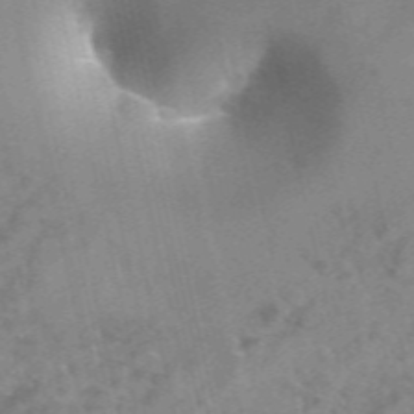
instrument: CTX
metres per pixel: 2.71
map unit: Hto
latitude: 38.0255
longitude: -41.5371
